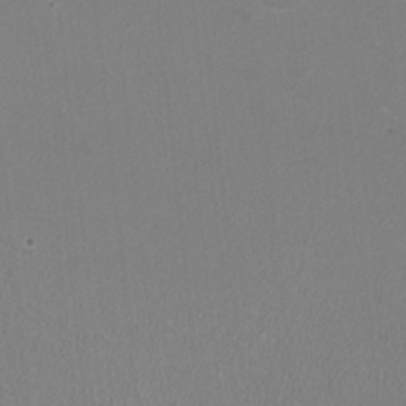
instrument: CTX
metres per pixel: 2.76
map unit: HNhu
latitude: -2.3495
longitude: -1.5371
